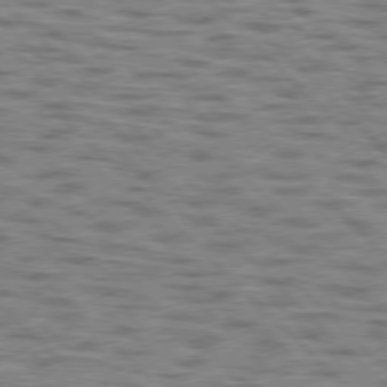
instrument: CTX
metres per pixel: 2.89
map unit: lApd
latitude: 76.8947
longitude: -70.6868
